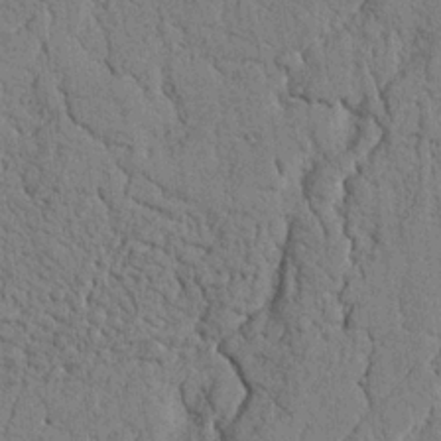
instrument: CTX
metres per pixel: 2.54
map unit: Nhu
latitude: 20.2523
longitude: -76.1200
